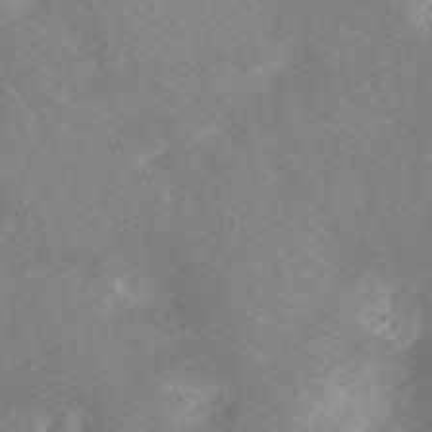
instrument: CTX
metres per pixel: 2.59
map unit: Ht
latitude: -3.8611
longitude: -16.5735
